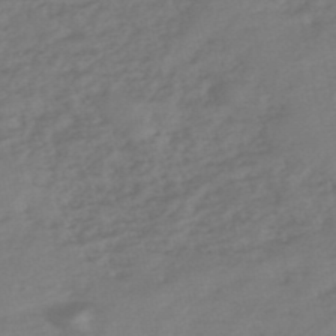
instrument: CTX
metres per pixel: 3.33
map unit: eHh
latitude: -51.1809
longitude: -24.8002
